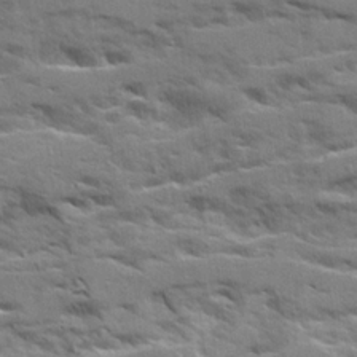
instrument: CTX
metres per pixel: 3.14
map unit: Ave
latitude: 20.7624
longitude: -130.0822
